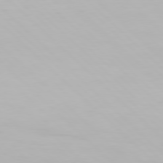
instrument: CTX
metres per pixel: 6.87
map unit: Hpe
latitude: 77.2348
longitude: -162.8002
